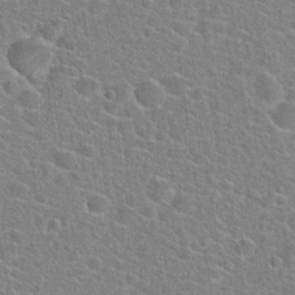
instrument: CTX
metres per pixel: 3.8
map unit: Hto
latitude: 22.1200
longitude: -44.7813
